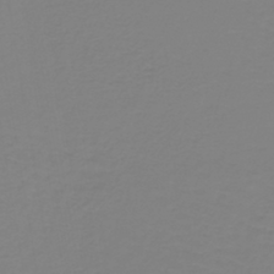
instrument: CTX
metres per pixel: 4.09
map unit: lHb
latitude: -41.0486
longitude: 60.1795
